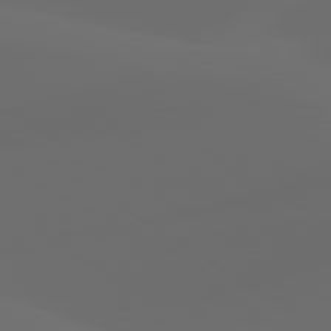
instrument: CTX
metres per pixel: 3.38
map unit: lApd
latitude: 80.0822
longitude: -90.9703
